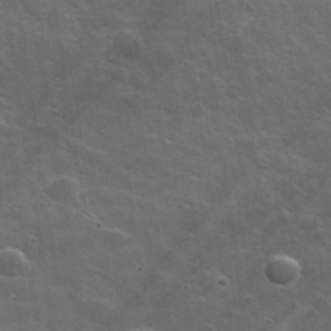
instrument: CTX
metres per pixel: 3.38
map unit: lHvf
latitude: 35.5938
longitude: -91.8016
